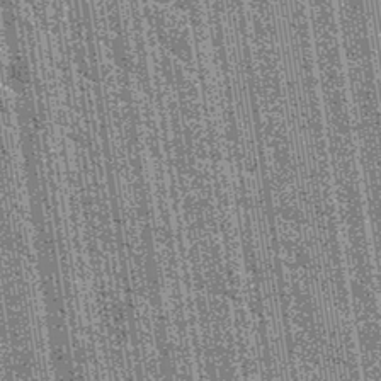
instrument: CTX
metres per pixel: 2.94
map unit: Hto
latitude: 34.5356
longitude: -52.1011
